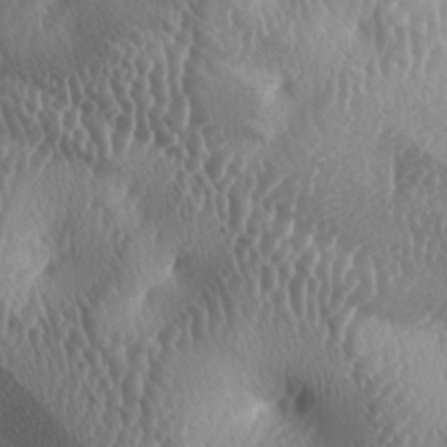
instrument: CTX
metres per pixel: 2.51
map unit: lAa
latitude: -6.2739
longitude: -128.8191
